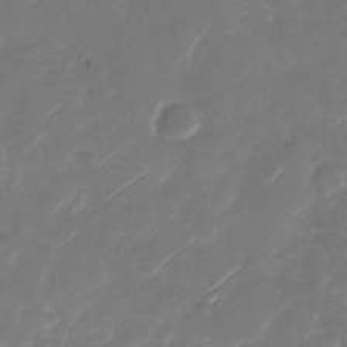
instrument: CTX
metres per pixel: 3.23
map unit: Nhu
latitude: -29.5588
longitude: -70.5357
